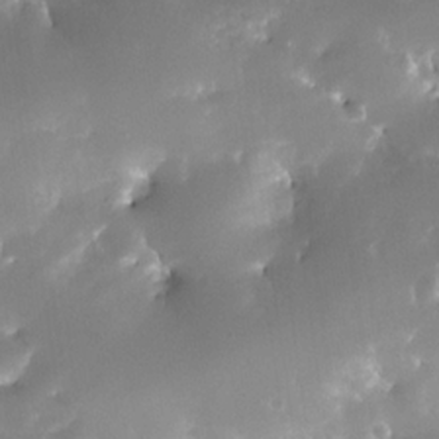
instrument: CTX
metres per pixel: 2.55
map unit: Nhe
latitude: -32.7086
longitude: -117.6316
